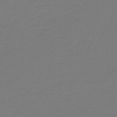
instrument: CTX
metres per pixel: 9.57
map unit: HNb
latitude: -46.6140
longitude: 55.0487
